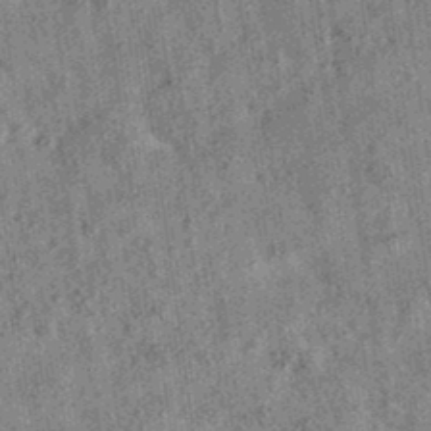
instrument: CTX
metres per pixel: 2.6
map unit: eAb
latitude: 35.6316
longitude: 115.3132
